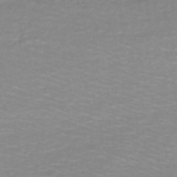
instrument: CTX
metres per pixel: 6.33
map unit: lHb
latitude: -44.0472
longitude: 53.7288
